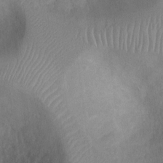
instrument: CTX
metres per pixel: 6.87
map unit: Ht
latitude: -2.4440
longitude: -15.9906
